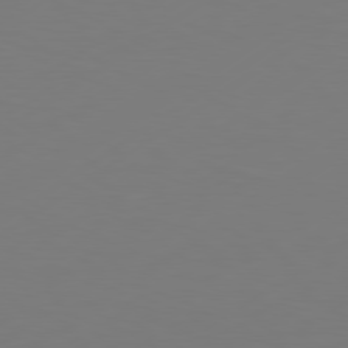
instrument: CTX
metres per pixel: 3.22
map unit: Hpe
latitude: 78.6869
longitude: -128.7813
